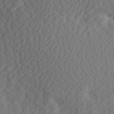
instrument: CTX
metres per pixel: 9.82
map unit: Hve
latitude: 13.7450
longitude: -91.6127
